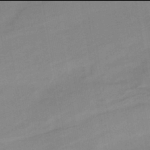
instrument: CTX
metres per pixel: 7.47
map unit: HNhu
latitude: -42.0094
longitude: 91.3510
